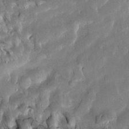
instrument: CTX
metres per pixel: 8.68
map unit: Htu
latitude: -2.5384
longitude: 149.7667
